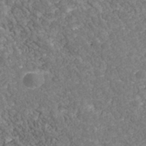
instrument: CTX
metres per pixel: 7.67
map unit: Nhu
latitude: -39.2376
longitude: -83.6693
